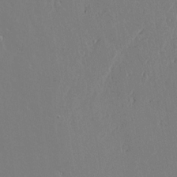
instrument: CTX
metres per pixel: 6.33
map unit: lAvf
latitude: 16.9892
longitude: -126.4412
